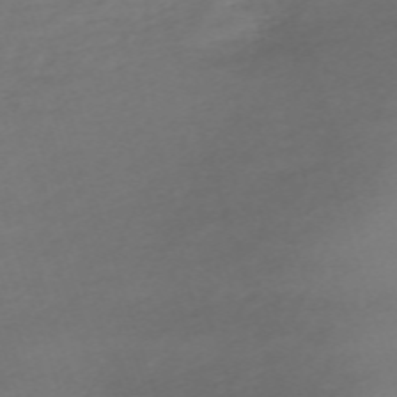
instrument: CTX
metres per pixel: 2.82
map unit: eHh
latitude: -62.8030
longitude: 53.1431
